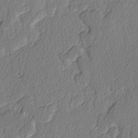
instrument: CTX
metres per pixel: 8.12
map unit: lAvf
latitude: -3.5021
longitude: -107.8772
